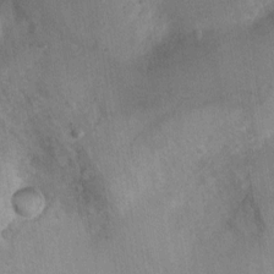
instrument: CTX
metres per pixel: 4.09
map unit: Ht
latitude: 4.9703
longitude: -29.8394
